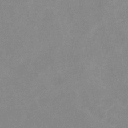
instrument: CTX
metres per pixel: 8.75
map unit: eHb
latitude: -36.0283
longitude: 73.4643
